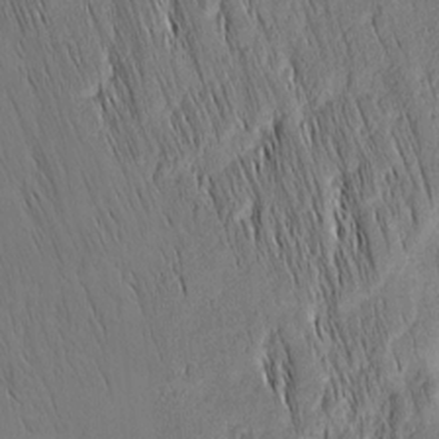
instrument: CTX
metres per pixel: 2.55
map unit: Nhu
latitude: -4.1605
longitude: -151.8205
